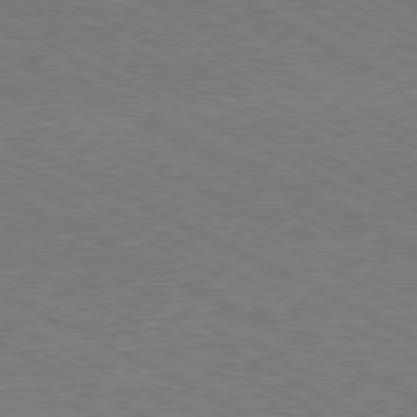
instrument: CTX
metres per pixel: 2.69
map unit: Hpe
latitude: -81.2565
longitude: 21.0108
